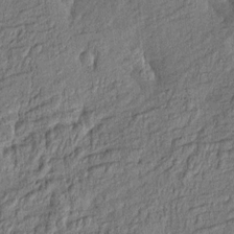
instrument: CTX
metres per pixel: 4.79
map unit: Htu
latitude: -7.8044
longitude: 177.6155
